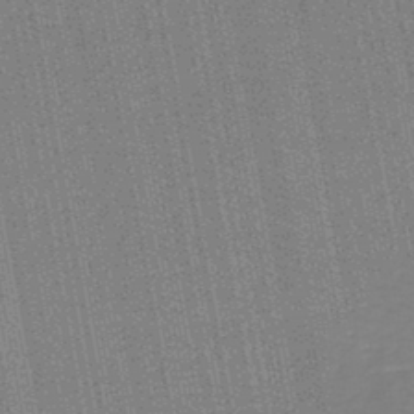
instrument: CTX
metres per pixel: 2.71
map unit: HNb
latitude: -45.0675
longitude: 54.0283
